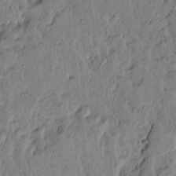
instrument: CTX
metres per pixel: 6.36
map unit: Ave
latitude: 13.8395
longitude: -132.5168
